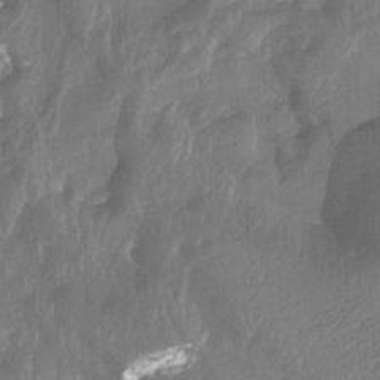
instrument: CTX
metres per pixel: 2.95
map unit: Ht
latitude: -4.2550
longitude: -61.9150
